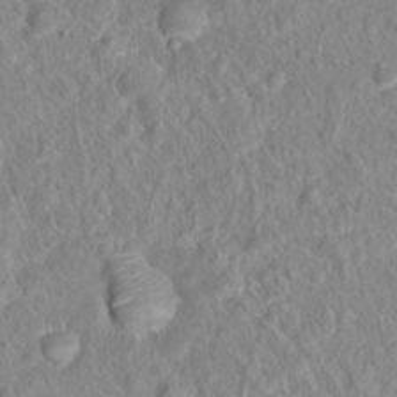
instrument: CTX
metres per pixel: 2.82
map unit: Hto
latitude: 16.5735
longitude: -41.3103
